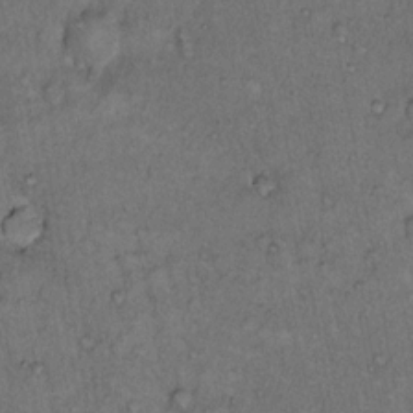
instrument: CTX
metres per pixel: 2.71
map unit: Hto
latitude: 12.3090
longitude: -58.4412
